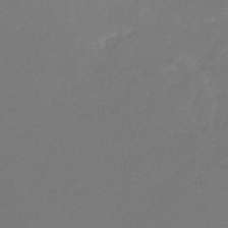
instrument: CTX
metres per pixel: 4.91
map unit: eHb
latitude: -30.5762
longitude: 64.5196
